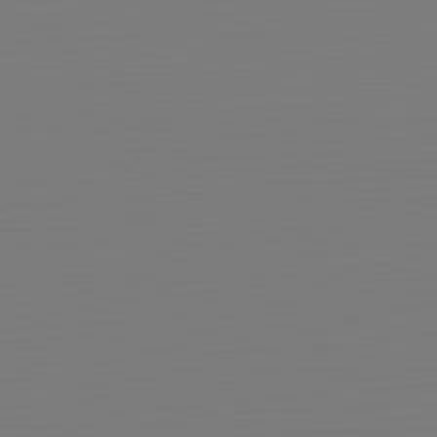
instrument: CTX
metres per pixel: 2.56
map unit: Hpe
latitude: -82.3117
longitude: 8.6140
